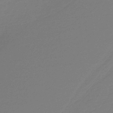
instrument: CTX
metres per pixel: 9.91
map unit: HNb
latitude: -37.6344
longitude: 55.1053
